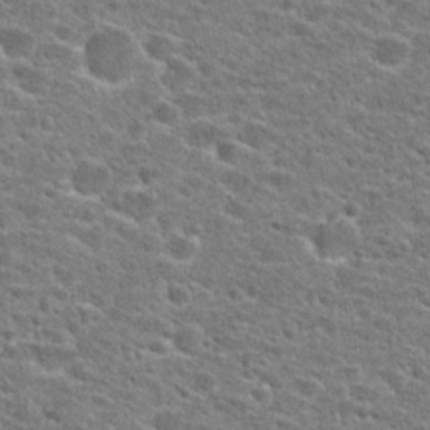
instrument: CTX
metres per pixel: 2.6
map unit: Hto
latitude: 25.4804
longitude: -47.3104
